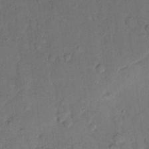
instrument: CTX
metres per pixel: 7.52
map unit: Hto
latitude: 10.9136
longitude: -61.7638
